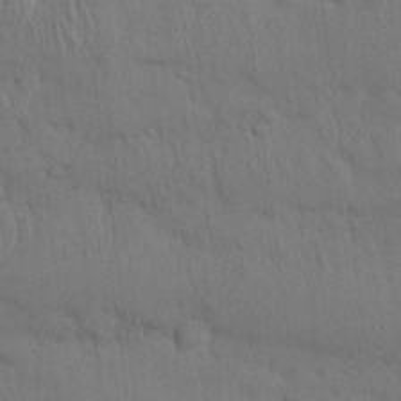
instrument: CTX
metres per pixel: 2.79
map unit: Nhu
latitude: 27.2915
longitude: -69.3104
